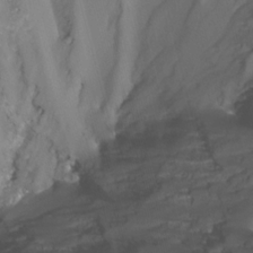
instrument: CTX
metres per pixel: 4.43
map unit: Nhu
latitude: -15.4266
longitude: -56.1955
